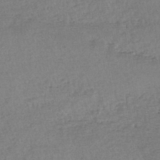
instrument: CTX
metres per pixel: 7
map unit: lHb
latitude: -45.1620
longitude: 58.5195
